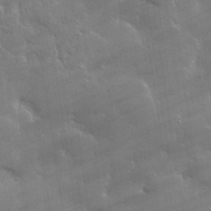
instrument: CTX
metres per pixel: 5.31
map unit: lHvf
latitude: 31.6694
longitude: -93.4237
